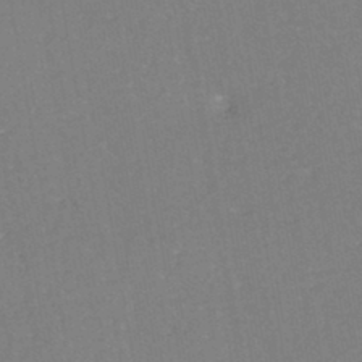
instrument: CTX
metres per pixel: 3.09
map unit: eHh
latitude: -44.9542
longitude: -28.9136
